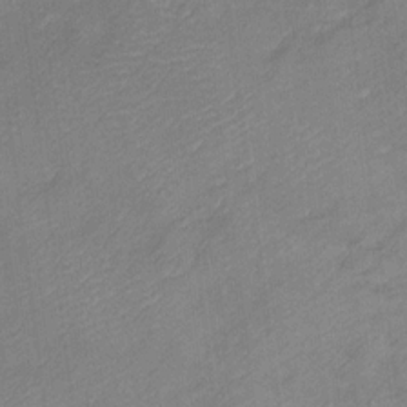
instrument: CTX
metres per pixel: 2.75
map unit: Ht
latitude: 12.7435
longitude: -39.3104
